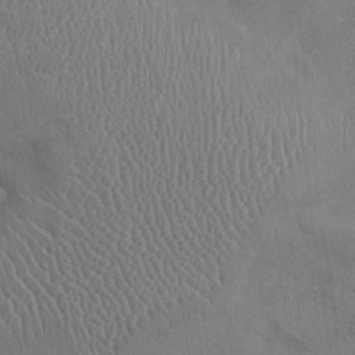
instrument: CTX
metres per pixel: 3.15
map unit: Ht
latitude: -4.1039
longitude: -13.6505
